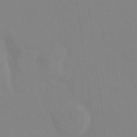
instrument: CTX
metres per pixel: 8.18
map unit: Ht
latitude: -13.6155
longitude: -58.5546
